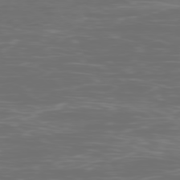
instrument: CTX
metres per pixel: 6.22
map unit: Ap
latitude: -79.2187
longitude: -59.6505
